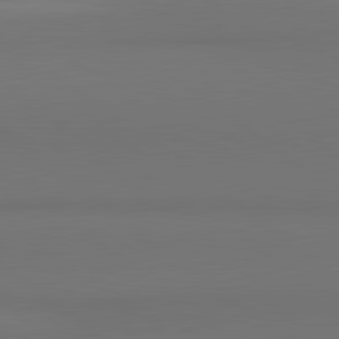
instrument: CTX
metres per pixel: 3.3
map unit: lApd
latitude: 80.9892
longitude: 154.3495
